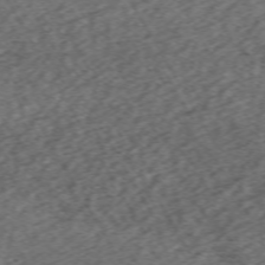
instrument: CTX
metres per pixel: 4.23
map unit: Hpe
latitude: -70.7274
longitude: 16.8597
